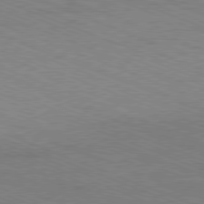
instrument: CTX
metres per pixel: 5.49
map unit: Ap
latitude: -81.5399
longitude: -73.8017
